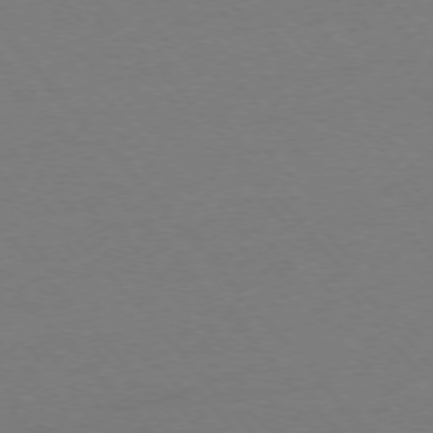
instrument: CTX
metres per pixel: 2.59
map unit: Ap
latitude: -76.2739
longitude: -88.0633
